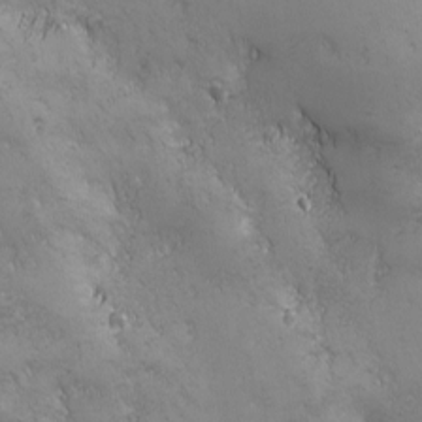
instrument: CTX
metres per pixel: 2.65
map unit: Ave
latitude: -7.1431
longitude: -121.4238
